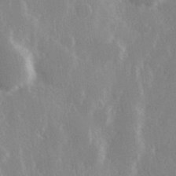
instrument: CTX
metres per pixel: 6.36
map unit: Hve
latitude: 27.6316
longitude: 150.3117
